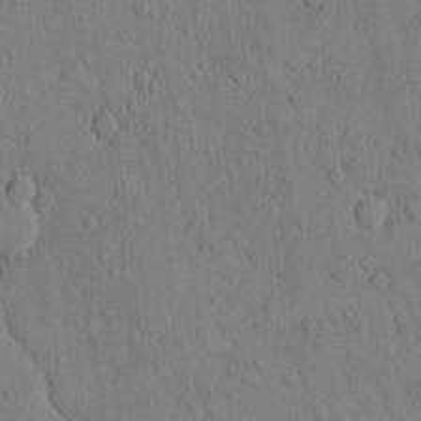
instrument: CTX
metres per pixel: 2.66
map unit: Hto
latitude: 8.9892
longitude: -60.4790
